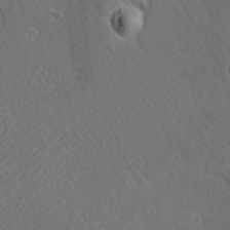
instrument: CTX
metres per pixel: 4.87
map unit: Ave
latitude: 21.8206
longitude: -136.9703
